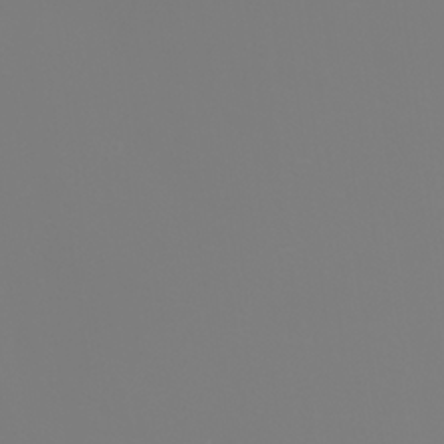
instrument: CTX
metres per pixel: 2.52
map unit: eHh
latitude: -2.2172
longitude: -75.9150
